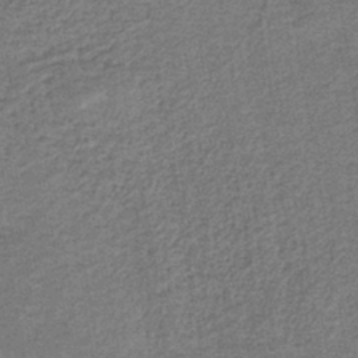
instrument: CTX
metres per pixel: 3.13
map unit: HNb
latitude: -39.9745
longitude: 50.9920
